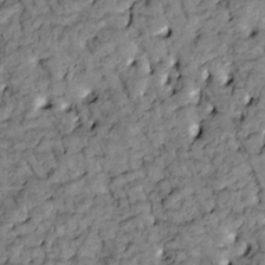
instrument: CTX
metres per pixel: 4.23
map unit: Htu
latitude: -2.5573
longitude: 173.8422
